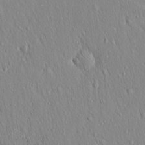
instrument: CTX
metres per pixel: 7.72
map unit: Hto
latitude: 17.1403
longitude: -58.2145
